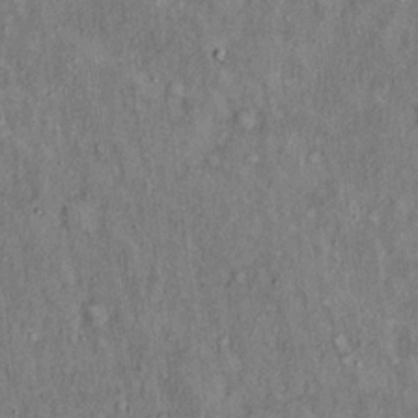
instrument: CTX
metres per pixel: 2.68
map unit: Hto
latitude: 15.4805
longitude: -61.0647
